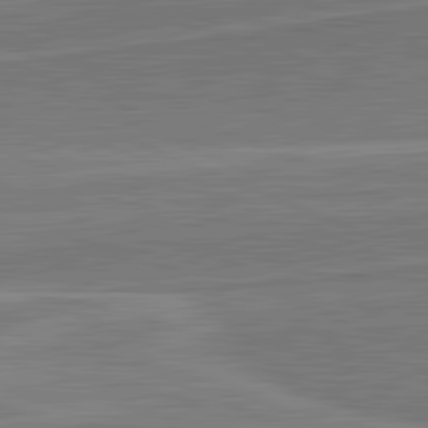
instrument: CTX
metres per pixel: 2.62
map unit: lApd
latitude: 82.2144
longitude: 142.1794
